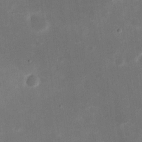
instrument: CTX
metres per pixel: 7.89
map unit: eHh
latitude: 20.0633
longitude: -70.1767
